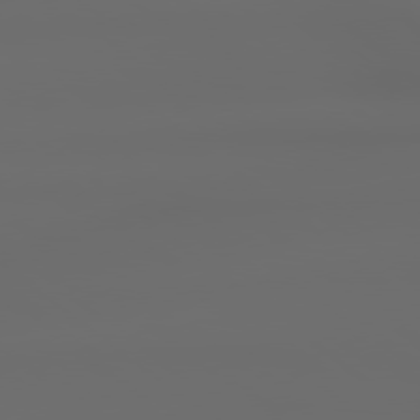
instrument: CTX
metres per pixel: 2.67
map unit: Hpe
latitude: 78.9136
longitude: -135.7260
